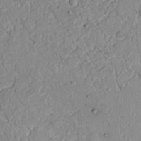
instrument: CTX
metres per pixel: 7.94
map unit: Nhu
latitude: 20.9514
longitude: -72.4034
